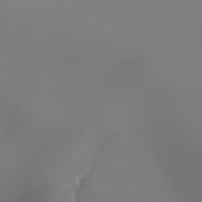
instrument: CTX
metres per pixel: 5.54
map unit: Ht
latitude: -4.9541
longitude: -62.6302
